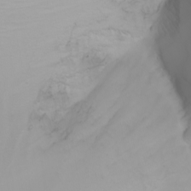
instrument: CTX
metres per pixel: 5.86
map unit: Nhu
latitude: -4.2550
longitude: -89.4427
